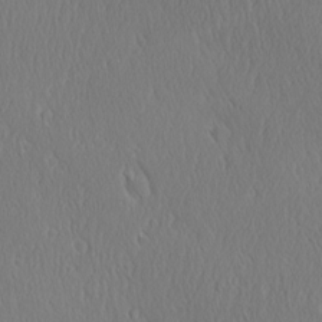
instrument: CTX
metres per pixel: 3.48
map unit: Ave
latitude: 21.4427
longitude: -136.7435
